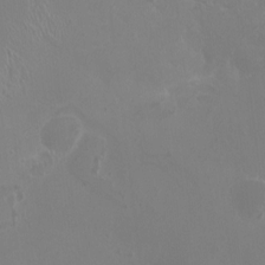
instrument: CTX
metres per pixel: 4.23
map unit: HNhu
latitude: 3.8772
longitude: -1.8583
